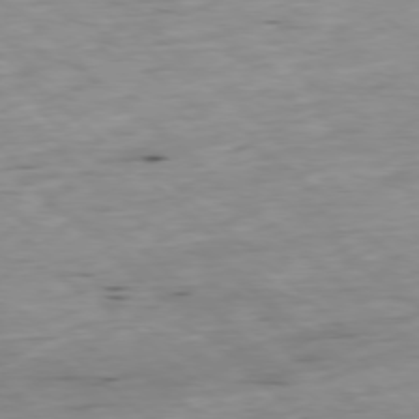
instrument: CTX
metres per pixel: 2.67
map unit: Ap
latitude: -78.0850
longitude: -89.0081
